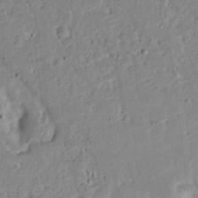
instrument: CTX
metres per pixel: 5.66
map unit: Ave
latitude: 12.8947
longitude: -138.7246
